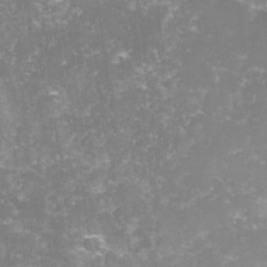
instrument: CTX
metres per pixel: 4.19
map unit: lHvf
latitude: -14.2929
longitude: -98.4412
